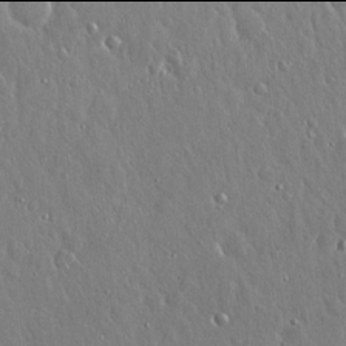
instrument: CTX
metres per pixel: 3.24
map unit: Hto
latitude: 17.9906
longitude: -57.3670
